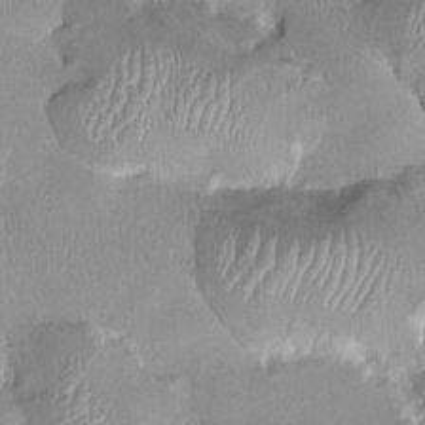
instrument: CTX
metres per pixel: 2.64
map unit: HNhu
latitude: 0.6112
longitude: -3.2159
